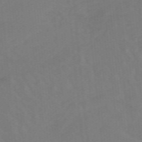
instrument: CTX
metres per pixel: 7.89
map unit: lHb
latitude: -48.8030
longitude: 83.5021
